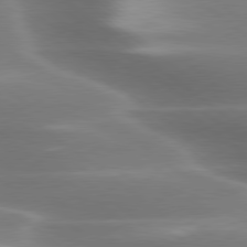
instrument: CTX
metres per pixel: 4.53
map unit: lApd
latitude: 79.8395
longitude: -118.1011
